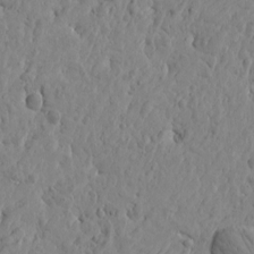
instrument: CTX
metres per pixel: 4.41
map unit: Htu
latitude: -3.5399
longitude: 178.9730
